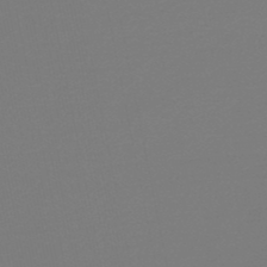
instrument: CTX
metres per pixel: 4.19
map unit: lHb
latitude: -47.3320
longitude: 64.6897
